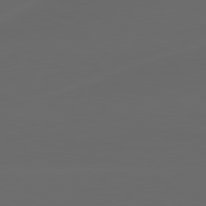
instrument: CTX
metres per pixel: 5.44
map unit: lApd
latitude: 80.4034
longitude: -116.6113
